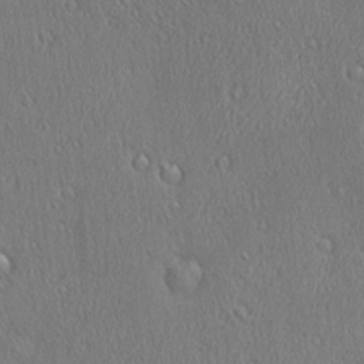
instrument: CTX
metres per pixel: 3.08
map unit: Ave
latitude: 22.2145
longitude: -136.6869
